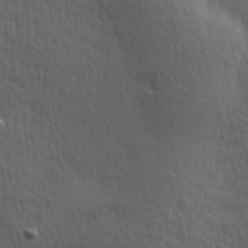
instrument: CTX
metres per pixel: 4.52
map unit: Hve
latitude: 24.6490
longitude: -97.1592
